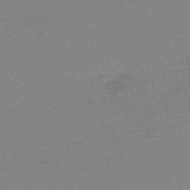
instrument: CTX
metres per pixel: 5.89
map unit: eHh
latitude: -61.3510
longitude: 52.1416
